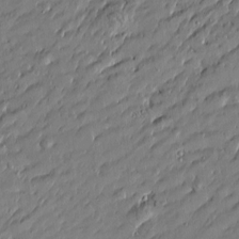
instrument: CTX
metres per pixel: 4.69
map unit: Htu
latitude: -6.7085
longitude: 177.6155
